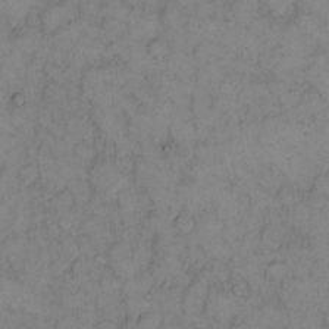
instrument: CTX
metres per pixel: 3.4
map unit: eHh
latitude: 13.5749
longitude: -63.2159
